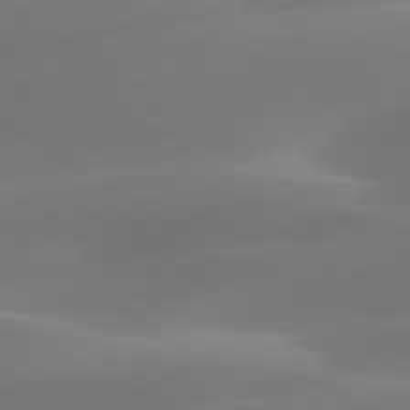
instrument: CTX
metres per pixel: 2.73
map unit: lApd
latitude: 79.8773
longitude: -92.2522
